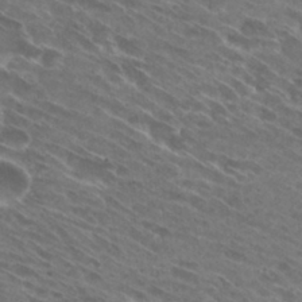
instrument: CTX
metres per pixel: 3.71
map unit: Hto
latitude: 29.2726
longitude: -44.2711
